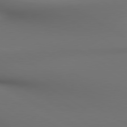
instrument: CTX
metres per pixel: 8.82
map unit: lApd
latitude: 80.3845
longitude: 137.4643
